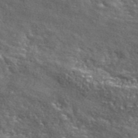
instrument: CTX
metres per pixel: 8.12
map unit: ANa
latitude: 43.0459
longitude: -87.0458
